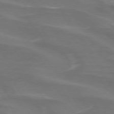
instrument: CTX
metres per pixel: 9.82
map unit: lApd
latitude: 74.4034
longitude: -61.5938
